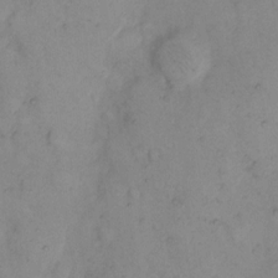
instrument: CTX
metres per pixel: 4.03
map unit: eHh
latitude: 11.2348
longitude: -62.8002
